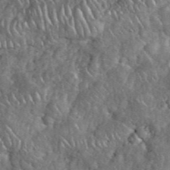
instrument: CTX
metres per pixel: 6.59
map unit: eHh
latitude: 38.2145
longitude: -58.9136
